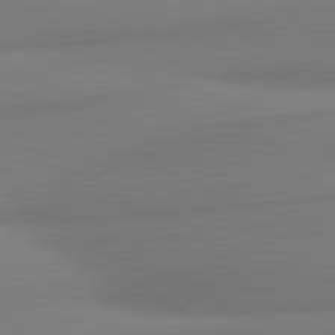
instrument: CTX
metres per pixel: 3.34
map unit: lApd
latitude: 80.1767
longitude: 177.4454
